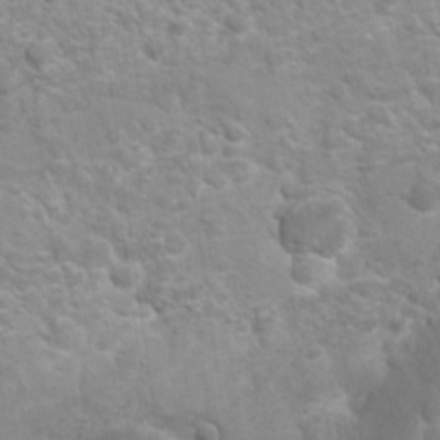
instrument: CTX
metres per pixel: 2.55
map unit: Nhu
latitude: 26.6113
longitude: -63.0270
